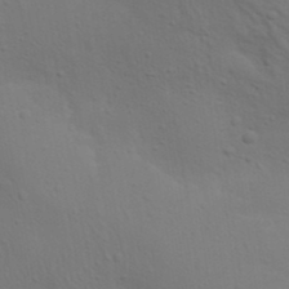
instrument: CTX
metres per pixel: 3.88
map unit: Nhu
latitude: 22.3467
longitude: -73.1781
